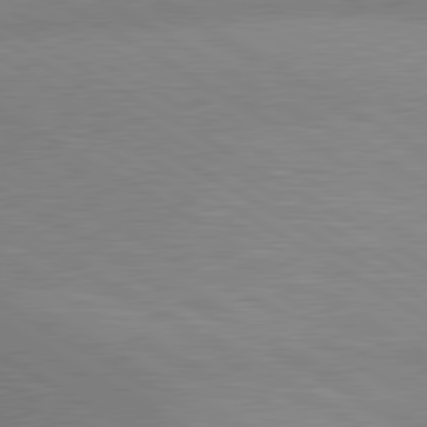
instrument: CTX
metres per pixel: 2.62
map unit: lApd
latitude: 80.5546
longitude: 126.2172
